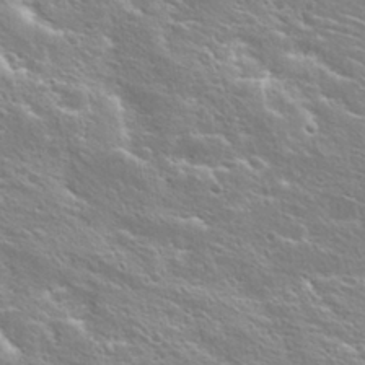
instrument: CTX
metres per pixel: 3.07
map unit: Hto
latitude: 25.4615
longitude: -44.7813
